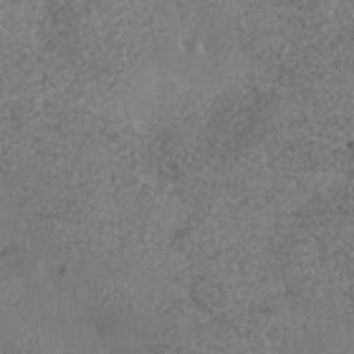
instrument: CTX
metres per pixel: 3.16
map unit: Nhe
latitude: -36.4818
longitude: -130.1578
